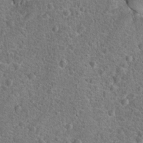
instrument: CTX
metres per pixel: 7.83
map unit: Hto
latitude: 18.3089
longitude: -42.5546
